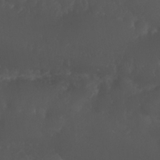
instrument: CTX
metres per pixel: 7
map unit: Nhu
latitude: 26.6302
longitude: -65.2537
